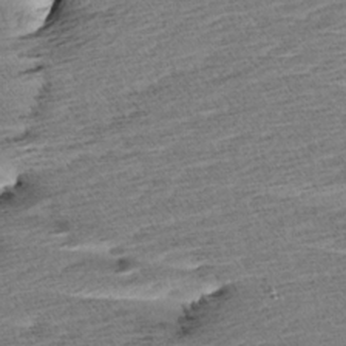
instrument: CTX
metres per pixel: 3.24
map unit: Aa
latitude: 6.6868
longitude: -137.1215
